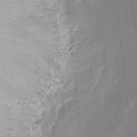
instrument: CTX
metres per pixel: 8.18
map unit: eHh
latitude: 6.2522
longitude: -77.3859
